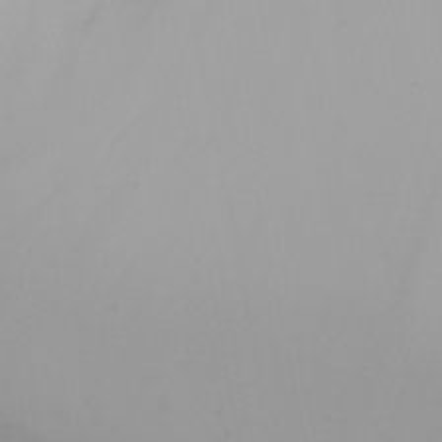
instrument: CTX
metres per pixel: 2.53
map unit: Nhu
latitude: -4.9541
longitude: -69.8205
